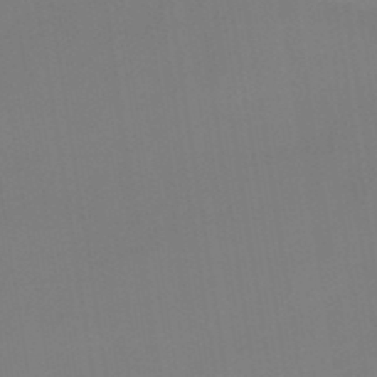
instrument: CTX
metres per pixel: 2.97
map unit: lHb
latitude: -48.8030
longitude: 67.5777
